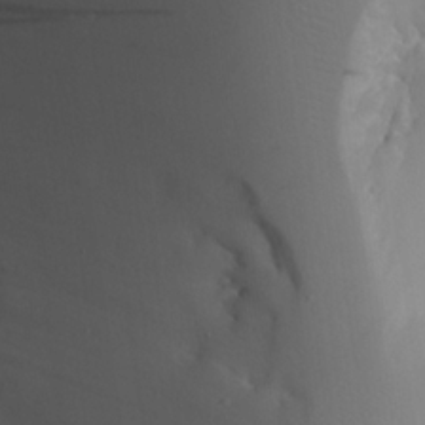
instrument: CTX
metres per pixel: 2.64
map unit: Aa
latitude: 23.8394
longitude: -127.3671
